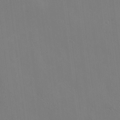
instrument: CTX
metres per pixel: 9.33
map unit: eHh
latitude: -3.6910
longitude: 19.5210
